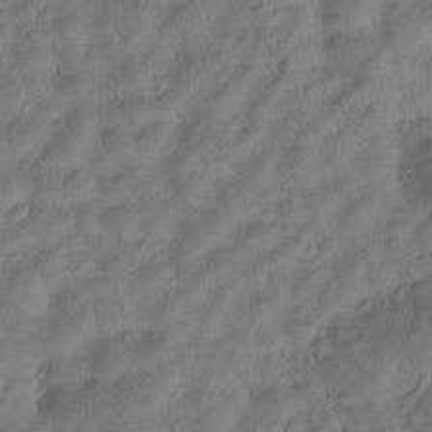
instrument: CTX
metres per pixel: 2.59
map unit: Htu
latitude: 0.2900
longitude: 175.7099
